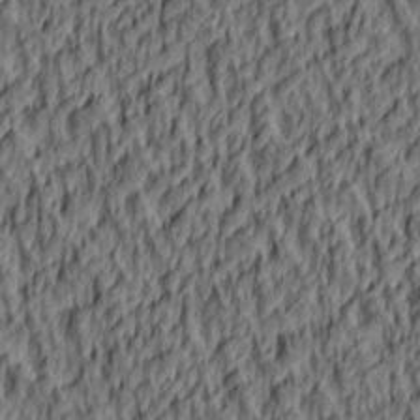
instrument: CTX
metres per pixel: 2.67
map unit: lAa
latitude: 4.5546
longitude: -114.9702
